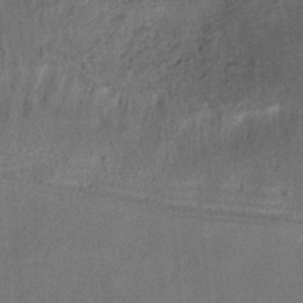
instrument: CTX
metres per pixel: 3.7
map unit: Nhe
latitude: -36.7274
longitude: -177.2348
